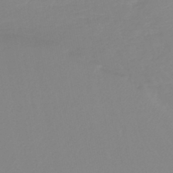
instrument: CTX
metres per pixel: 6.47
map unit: lHb
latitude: -45.7667
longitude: 64.9920
